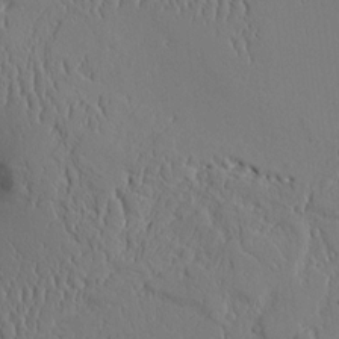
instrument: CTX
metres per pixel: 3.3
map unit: Aa
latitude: 10.3278
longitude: -129.5938
